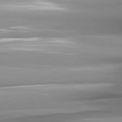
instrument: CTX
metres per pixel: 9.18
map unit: lApd
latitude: 81.7827
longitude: -142.0633
